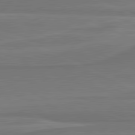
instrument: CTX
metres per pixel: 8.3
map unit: lApd
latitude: 81.7639
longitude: 169.7477
